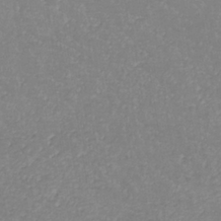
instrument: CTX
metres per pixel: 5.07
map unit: lHb
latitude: -35.9556
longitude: 72.5574
